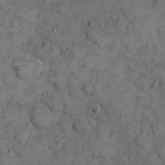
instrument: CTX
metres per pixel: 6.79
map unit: eHh
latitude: 11.5182
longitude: -63.3671
